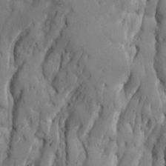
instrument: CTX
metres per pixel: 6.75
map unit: Ave
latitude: 22.9892
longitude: -134.7624
